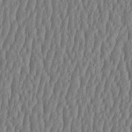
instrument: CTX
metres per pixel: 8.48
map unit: HNhu
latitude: -3.3698
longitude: 13.5399
